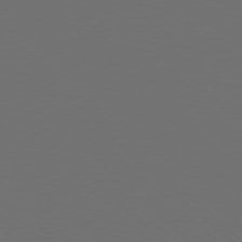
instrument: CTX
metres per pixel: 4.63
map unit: Hpe
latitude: 77.6882
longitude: -122.5735
